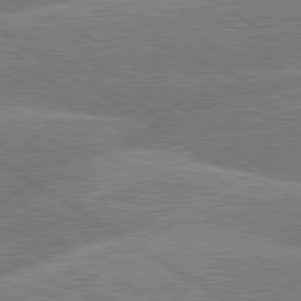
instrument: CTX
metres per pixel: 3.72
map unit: lApd
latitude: 79.8773
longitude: -157.9528
